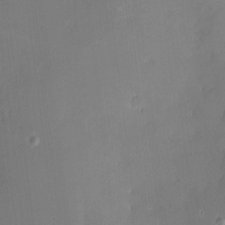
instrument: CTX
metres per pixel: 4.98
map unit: HNhu
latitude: 4.1011
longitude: 7.8989
